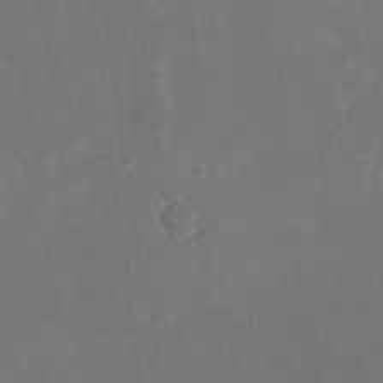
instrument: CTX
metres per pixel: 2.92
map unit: eHh
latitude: 20.2712
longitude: -70.8758
